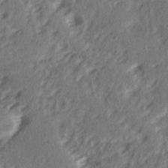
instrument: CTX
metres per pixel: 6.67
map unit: Ave
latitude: 15.2915
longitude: -104.3657
